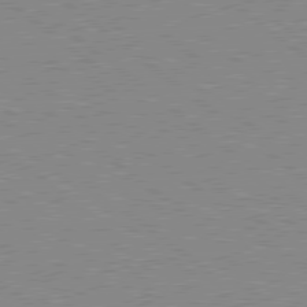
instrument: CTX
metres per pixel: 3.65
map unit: Hpe
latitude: 78.7435
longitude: -144.4034
